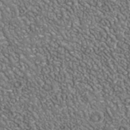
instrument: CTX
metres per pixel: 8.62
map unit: Nhu
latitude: -37.7855
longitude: -80.4412
